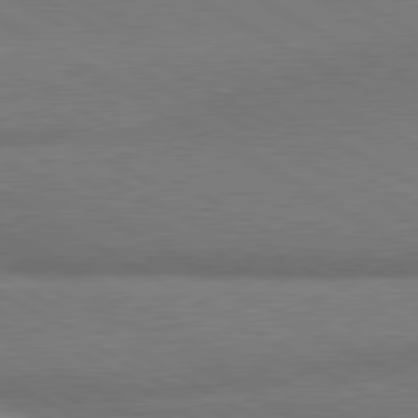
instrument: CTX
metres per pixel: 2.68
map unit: lApd
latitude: 80.5168
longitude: 166.3684
